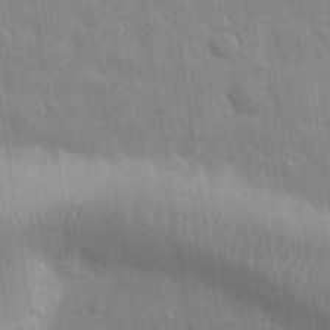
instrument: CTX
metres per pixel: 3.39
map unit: eHh
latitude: 32.2900
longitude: -71.0836
